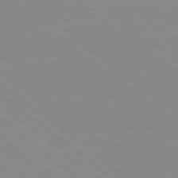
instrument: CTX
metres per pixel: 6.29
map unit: Hpe
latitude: 78.5357
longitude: -124.4223
